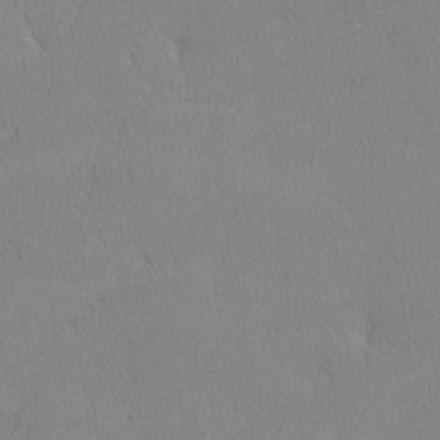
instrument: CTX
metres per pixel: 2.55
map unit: lHvf
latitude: -12.5196
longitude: -99.6882
